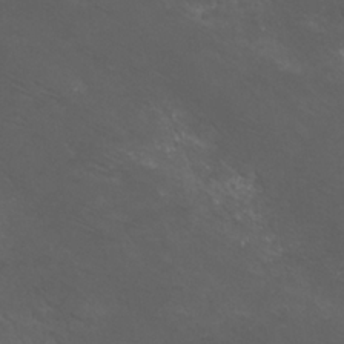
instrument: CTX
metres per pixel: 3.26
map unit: Nhu
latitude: 24.3278
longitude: -52.8569
